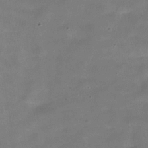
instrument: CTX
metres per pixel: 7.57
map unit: Hve
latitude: -31.1053
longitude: 93.0108
